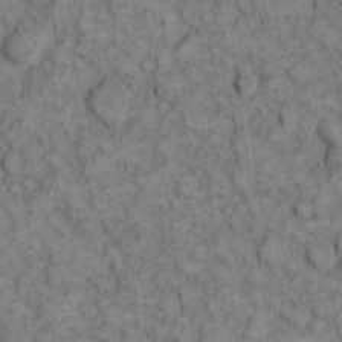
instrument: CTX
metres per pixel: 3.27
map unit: eHh
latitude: 12.7813
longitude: -64.6301
